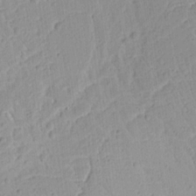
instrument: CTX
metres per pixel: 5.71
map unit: Ht
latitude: 9.0459
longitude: -74.9325
